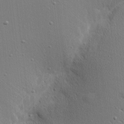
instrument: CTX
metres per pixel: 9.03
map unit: Nhu
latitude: 0.9513
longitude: -77.7071
